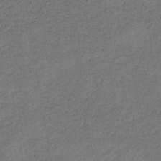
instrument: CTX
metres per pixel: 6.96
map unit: HNb
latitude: -34.2928
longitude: 62.5762
